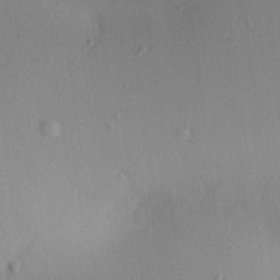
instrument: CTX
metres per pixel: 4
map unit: Ave
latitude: 18.3467
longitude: -140.6301
